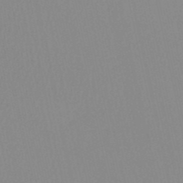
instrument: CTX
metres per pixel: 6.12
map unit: HNb
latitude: -52.5195
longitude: -50.7435
